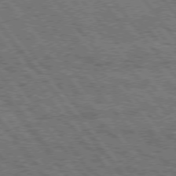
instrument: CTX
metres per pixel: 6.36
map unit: Hpe
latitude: 74.9703
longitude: -150.1766
